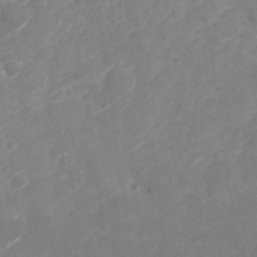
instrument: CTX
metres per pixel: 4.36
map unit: Nhu
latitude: -28.8408
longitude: -64.3656
